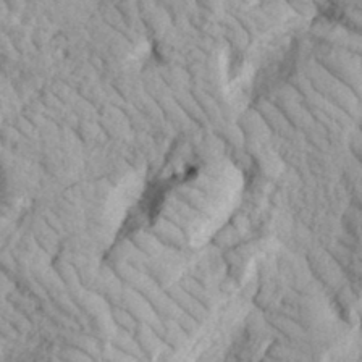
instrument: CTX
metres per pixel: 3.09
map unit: eHh
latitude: 36.0633
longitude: -78.7813
